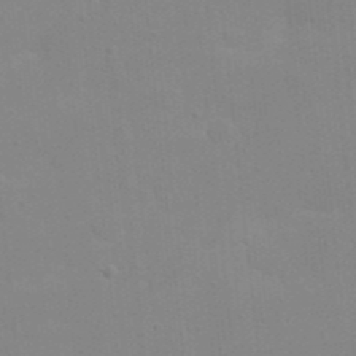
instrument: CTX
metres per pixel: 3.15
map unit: eHh
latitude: 20.5546
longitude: -64.0444
